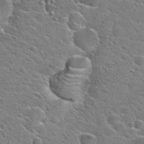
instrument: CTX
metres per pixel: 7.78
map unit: Hto
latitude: 24.4978
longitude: -44.6868
